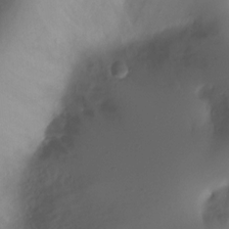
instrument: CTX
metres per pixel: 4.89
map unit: Ht
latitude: -8.4062
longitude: -29.8772
